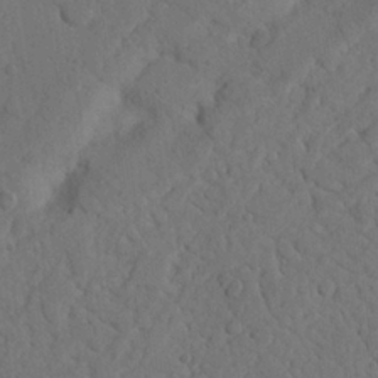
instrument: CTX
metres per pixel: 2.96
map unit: Nhu
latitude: 22.3089
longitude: -74.1200
